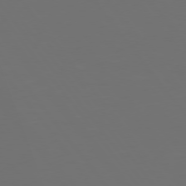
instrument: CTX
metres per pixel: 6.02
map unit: Hpe
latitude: 74.6491
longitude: -125.4048
